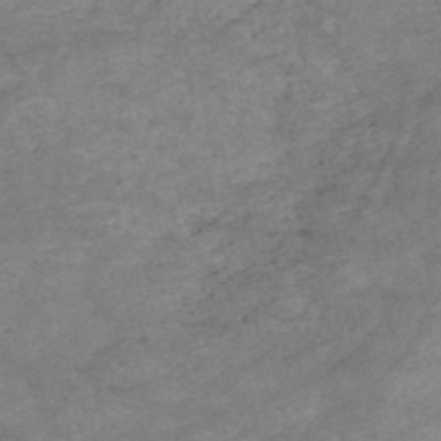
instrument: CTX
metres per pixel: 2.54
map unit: HNb
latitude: -53.2187
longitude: -41.7449
